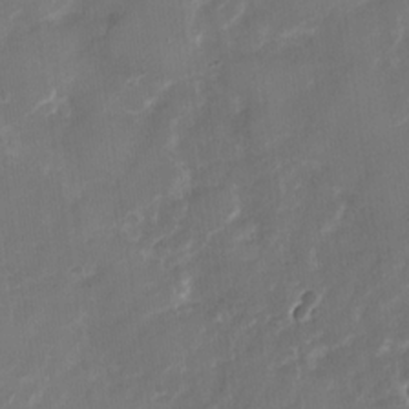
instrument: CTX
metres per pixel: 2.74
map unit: Nhu
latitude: -28.2928
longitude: -74.4034
